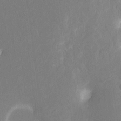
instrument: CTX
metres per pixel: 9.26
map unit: HNhu
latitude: 7.2348
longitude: -5.3482
